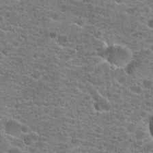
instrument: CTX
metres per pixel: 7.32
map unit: Hto
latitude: 21.4238
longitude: -44.1766
